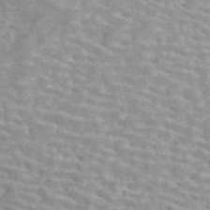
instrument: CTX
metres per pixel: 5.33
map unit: ANa
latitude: 45.4237
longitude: 30.1794
